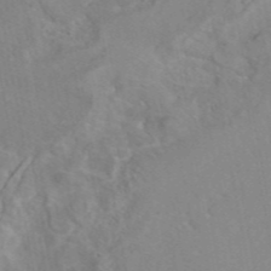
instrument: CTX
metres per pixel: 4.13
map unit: eAb
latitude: 45.5560
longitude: 110.0850
